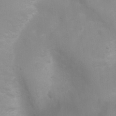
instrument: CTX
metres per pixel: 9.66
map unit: Ht
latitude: 2.8380
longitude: -22.4790
